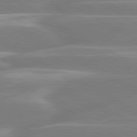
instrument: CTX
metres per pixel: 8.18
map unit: lApd
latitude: 80.7057
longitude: -128.7813
